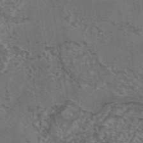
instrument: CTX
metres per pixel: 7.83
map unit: eAb
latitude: 43.7261
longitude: 104.4251
